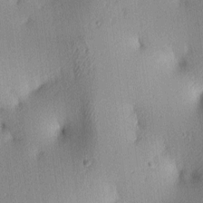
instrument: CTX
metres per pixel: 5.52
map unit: lAa
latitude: 4.1389
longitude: -115.8205
